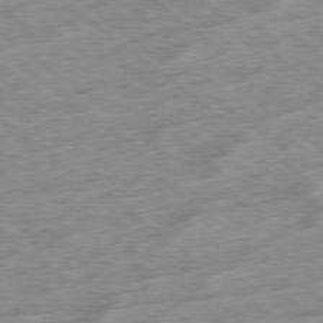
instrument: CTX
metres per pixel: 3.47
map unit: Hpe
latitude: -78.8786
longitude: -23.0458
